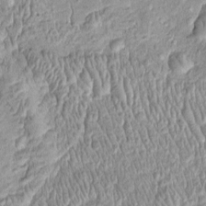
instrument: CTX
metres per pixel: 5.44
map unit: Htu
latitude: -4.6707
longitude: 158.6707
